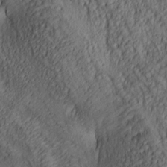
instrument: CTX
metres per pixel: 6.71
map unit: lAa
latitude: 5.4804
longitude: -116.8191
